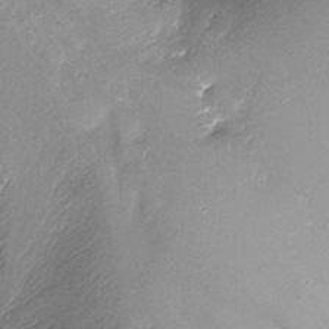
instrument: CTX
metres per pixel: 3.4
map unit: Nhu
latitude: -13.4643
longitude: -69.8583
